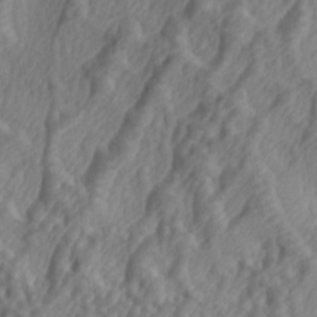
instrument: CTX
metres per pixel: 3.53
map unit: lAa
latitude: -5.1809
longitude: -123.4237
